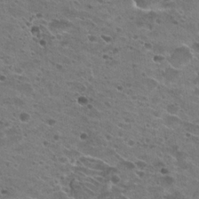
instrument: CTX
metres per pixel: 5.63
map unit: Hto
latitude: 22.5924
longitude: -42.5735
